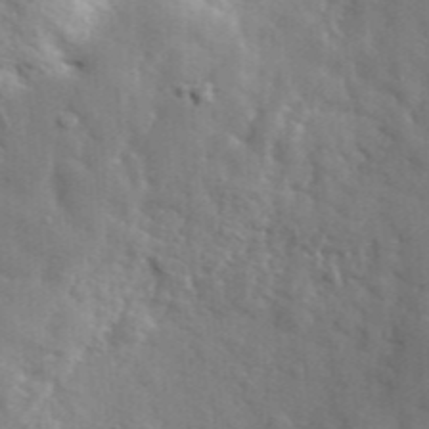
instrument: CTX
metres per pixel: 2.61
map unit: lHvf
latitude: 35.5560
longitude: -88.1389
